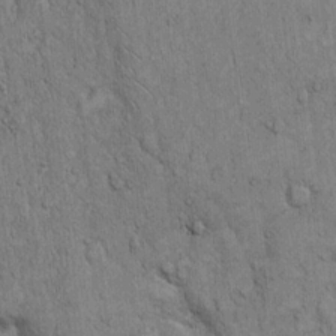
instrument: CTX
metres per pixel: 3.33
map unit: Hto
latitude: 12.3090
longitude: -57.7260
